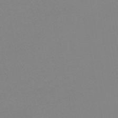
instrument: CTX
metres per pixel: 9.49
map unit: HNb
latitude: -45.8422
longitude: -44.6112
